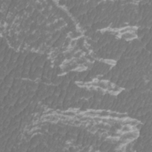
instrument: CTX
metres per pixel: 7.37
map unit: Htu
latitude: -10.7652
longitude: -74.0822
